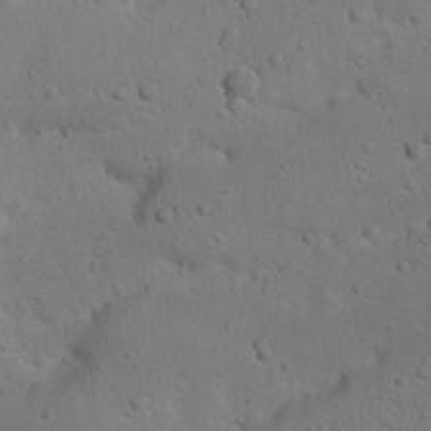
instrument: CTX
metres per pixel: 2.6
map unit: Nhu
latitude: 22.5924
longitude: -72.3279
